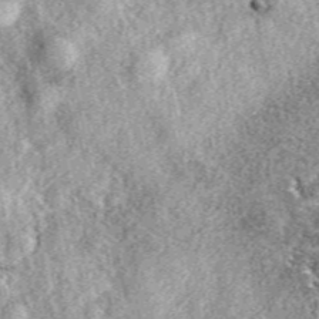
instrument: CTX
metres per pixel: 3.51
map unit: eAb
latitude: 39.4615
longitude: 109.9367
